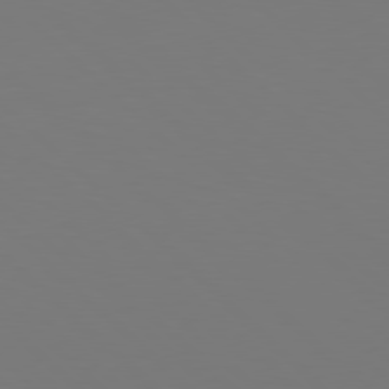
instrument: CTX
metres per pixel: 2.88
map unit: Hpe
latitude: 77.9717
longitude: -175.0647
